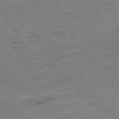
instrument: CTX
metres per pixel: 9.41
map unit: Ap
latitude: -79.0864
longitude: -49.4993
